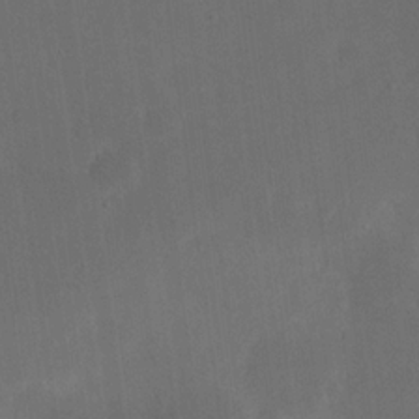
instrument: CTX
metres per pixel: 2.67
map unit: eHh
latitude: 19.0269
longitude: -65.8205
